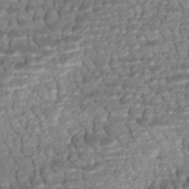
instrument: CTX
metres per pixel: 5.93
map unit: ANa
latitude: -41.7477
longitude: 109.0864
